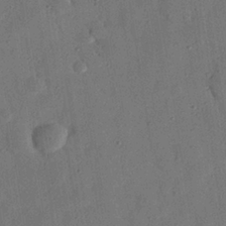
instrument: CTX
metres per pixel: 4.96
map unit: eHh
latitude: 26.5546
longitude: -77.0458
